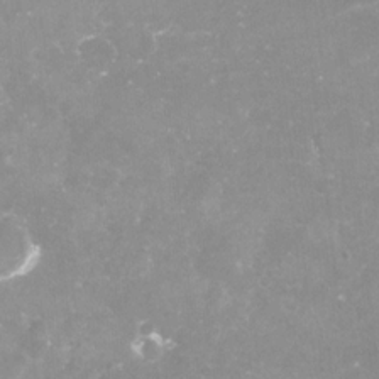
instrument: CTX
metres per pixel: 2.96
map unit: Nve
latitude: -18.2173
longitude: -59.0647
